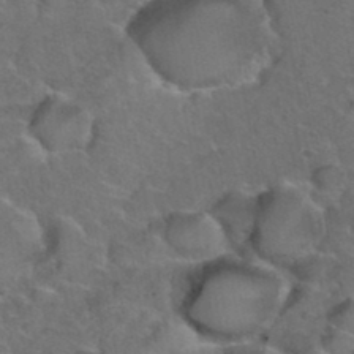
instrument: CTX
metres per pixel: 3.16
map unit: Hto
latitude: 35.7449
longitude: -49.0458
